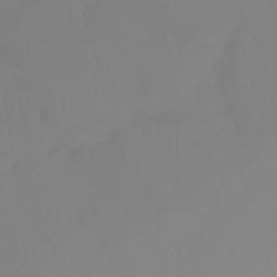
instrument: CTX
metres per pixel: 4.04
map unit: Ht
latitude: -15.1243
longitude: -49.7261
